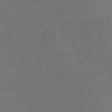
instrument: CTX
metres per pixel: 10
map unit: lHb
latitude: -39.2376
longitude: 73.6155
